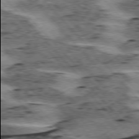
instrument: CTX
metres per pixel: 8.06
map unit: lApd
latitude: 76.2900
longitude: -77.9906
